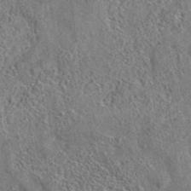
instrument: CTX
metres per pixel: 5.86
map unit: eAb
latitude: 35.4804
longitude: 114.7085
